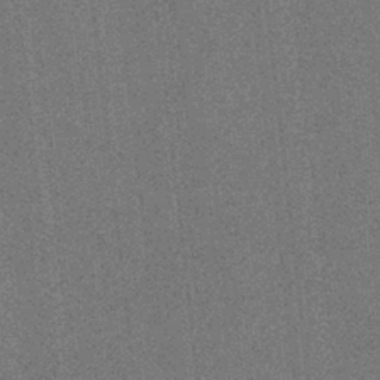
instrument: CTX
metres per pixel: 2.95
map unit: HNb
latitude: -33.6911
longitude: 54.5007
